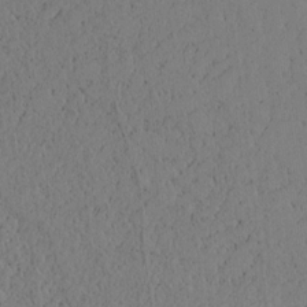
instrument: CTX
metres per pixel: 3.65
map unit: Htu
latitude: -3.1242
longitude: 167.8800
